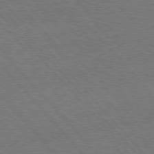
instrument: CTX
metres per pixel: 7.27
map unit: Hpe
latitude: 75.8394
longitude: -158.1389
